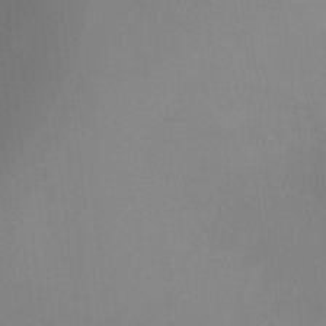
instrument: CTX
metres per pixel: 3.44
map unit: Ht
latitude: -4.5384
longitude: -27.8772
